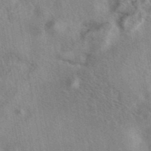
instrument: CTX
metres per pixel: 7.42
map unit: eAb
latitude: 42.1200
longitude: 109.6155
